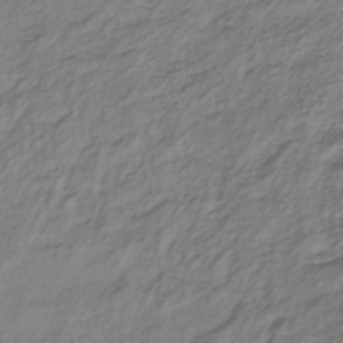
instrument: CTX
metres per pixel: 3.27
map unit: lHb
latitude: -38.3684
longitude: 69.9367
